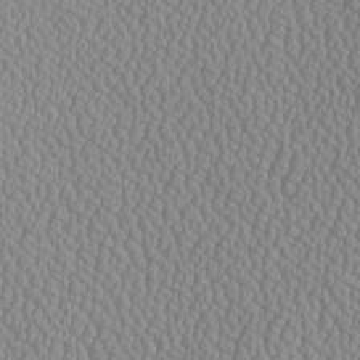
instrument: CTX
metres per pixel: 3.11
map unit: Htu
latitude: -6.5385
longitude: 156.2928
